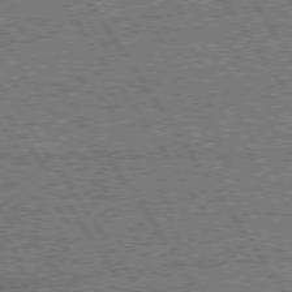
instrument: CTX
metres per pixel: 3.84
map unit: Hpe
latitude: 74.9892
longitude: -155.3671
